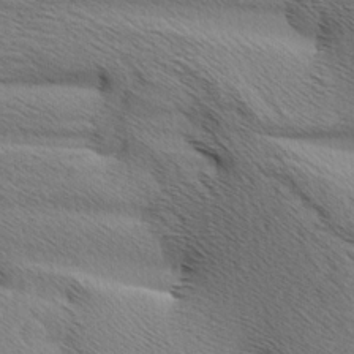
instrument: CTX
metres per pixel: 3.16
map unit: Aa
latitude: 6.2334
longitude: -136.7435
